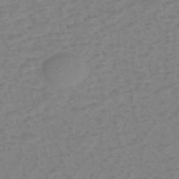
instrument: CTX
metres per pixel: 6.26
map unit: eHh
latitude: -39.8611
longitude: -28.7813
